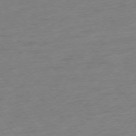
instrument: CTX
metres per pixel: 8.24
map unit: Ap
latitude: -75.5777
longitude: -65.4426
